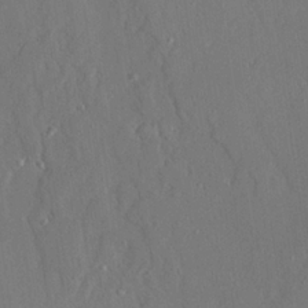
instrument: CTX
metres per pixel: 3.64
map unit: Aa
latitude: 23.4993
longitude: -127.8206
